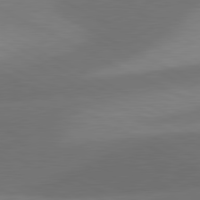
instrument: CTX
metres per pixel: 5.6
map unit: lApd
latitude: 81.1781
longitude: 127.4454
